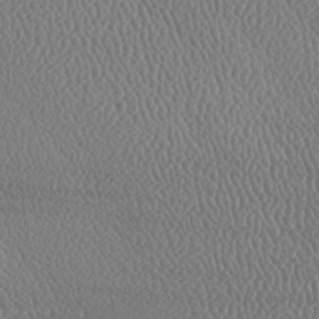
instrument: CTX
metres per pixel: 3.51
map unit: lAa
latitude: -9.1242
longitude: -128.5168
